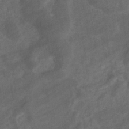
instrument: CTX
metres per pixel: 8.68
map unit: eHb
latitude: -32.7841
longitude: 71.7289
